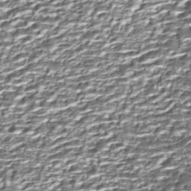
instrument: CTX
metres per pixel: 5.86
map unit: Nhe
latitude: -45.5588
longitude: 152.1983
